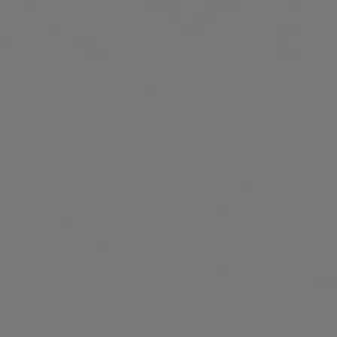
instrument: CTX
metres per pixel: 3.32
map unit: Hpe
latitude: 78.6869
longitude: 177.9745
